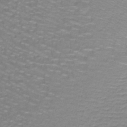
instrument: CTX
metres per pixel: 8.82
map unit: lHb
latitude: -41.5399
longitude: 58.4628
